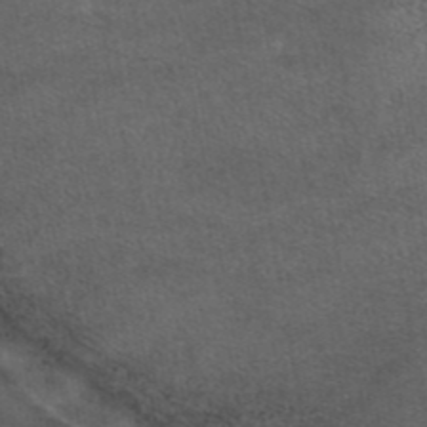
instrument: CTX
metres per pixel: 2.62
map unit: eAb
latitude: 43.7639
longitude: 104.0283
